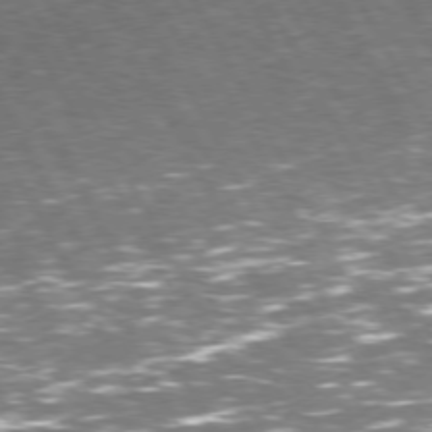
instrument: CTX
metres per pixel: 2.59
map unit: Hpe
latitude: 74.1578
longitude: -141.8394
